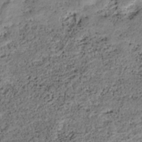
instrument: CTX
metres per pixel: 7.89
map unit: HNhu
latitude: -36.2550
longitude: 33.3888
